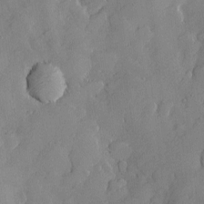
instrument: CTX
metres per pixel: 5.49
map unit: Htu
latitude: -7.9178
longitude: 175.9745
